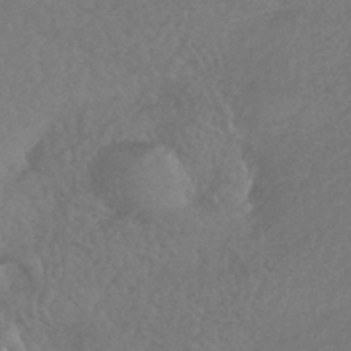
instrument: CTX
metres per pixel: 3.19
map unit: HNhu
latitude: -44.1795
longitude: 93.1053
